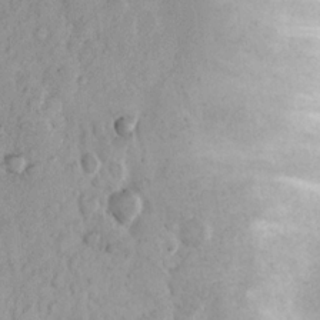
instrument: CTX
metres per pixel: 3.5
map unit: Nhu
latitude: 15.4805
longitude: -73.4994
